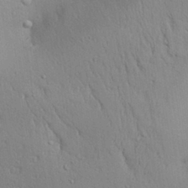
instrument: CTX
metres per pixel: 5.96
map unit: Aa
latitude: 31.1026
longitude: -144.8758
